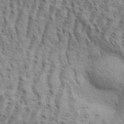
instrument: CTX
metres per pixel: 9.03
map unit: eHh
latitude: 33.7072
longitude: -140.8758
